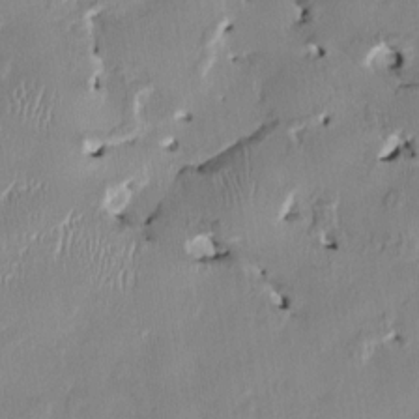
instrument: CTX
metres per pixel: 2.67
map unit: HNhu
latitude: 1.3481
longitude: -5.1214
